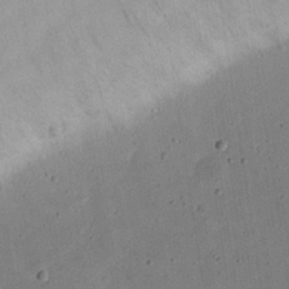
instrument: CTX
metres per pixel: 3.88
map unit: eHh
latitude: 23.5749
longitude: -69.1781
